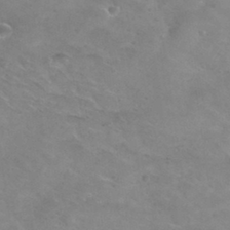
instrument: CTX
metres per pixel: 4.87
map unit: Hto
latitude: 31.0648
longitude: -47.7072
